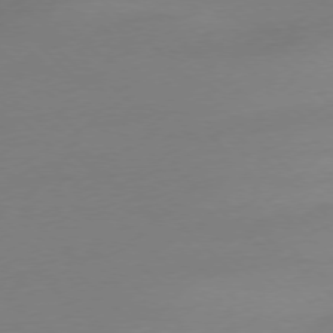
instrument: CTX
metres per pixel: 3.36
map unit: Ap
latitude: -77.5399
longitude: -68.1011
